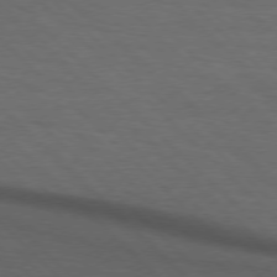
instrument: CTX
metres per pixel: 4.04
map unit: lApd
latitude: 75.6316
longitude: -83.7071
